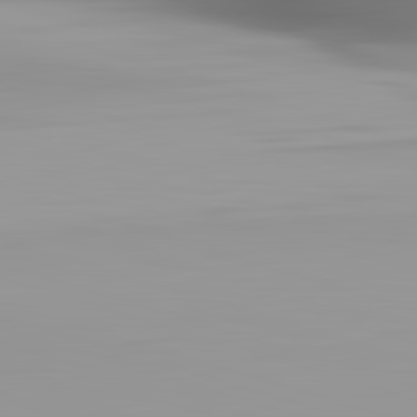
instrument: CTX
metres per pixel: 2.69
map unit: lApd
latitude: 82.8380
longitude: -132.9136
